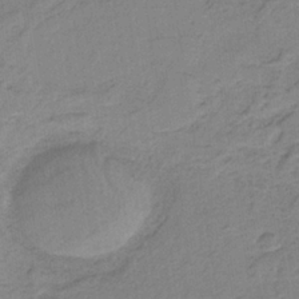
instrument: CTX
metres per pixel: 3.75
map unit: HNb
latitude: -34.1039
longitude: 59.2942
